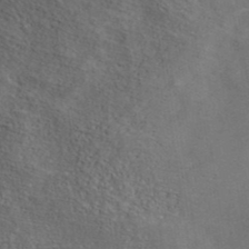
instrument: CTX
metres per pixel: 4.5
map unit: ANa
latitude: 39.0269
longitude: 20.4629
